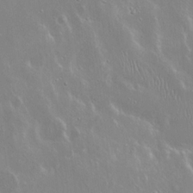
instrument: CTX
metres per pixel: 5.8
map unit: Hto
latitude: 18.4601
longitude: -56.8757
